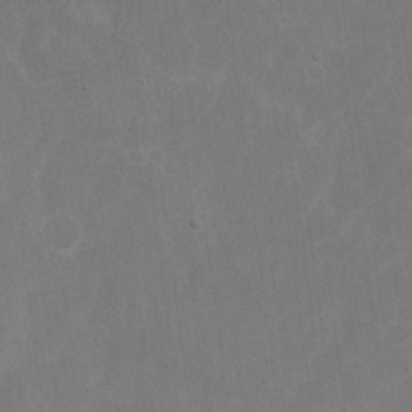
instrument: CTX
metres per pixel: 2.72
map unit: eHh
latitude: 17.6127
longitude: -72.3846
